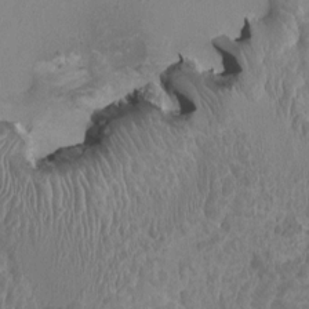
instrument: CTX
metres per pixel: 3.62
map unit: HNhu
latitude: 7.3293
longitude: -1.1025
